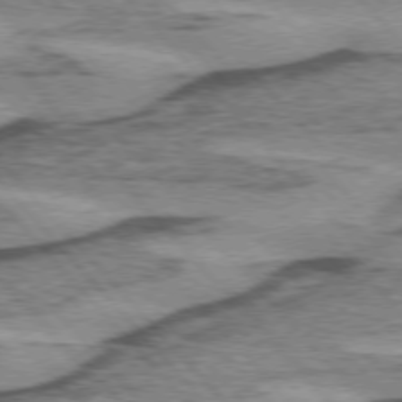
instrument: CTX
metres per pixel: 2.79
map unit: lApd
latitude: 75.2915
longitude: -78.2712
